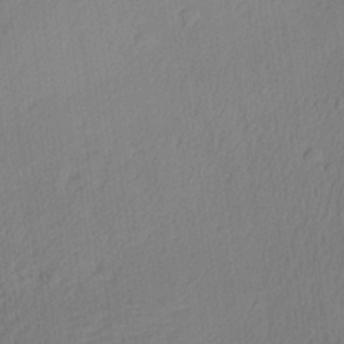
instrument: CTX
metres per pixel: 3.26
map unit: Aa
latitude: 27.5938
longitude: -137.6694
